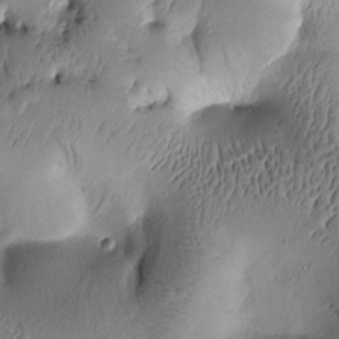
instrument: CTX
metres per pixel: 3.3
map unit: Htu
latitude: -2.4062
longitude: 171.0676
